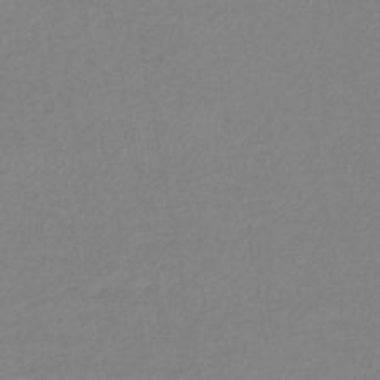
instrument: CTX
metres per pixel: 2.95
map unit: lHb
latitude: -45.7478
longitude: 74.6897
